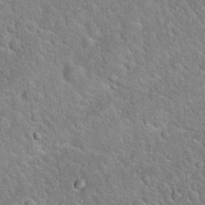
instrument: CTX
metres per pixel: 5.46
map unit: Hto
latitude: 18.8380
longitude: -51.5182
